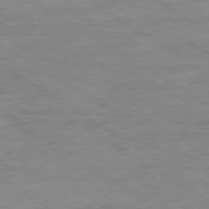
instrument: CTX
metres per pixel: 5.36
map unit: Ap
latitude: -80.1984
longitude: -103.8961
